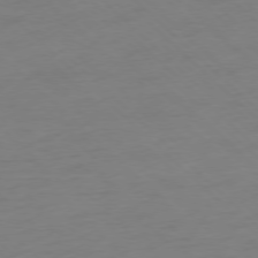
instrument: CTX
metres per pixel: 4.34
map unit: Ap
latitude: -77.4643
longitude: -91.7450
